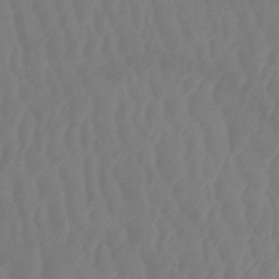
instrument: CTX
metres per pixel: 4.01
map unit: HNb
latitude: -52.2172
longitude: -50.5167
